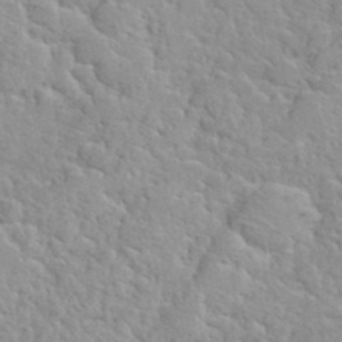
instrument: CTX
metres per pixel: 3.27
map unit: Hto
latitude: 35.4615
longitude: -51.5371
